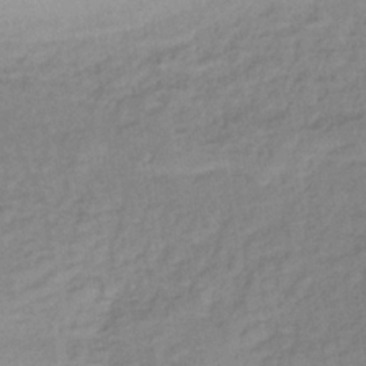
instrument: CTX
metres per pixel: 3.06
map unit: lHb
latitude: -33.9367
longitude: 64.9731
